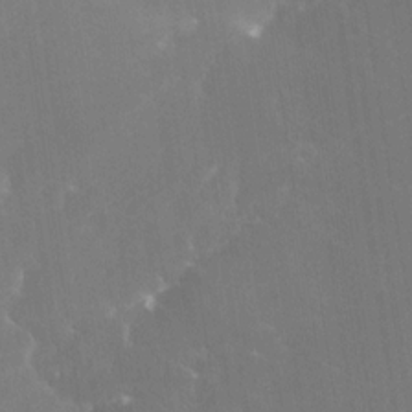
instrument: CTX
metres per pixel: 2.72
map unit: Nhe
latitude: -28.7841
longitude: -110.1767
